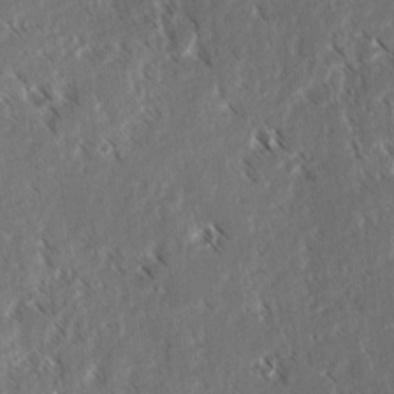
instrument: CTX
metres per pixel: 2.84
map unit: lAvf
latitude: 3.8961
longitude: -105.9717
